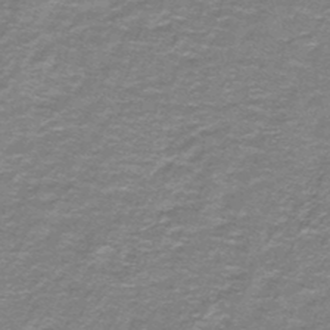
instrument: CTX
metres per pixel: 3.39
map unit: lHb
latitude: -43.1053
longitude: 55.6533
